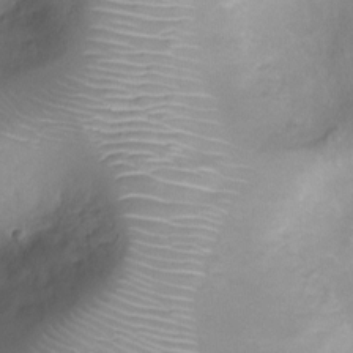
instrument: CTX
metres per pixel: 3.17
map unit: Ht
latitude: -8.5196
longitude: -20.4601
